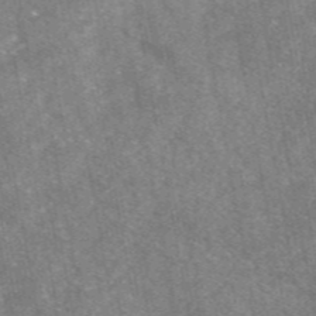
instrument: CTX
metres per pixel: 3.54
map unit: eAb
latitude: 46.8380
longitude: 120.9919
